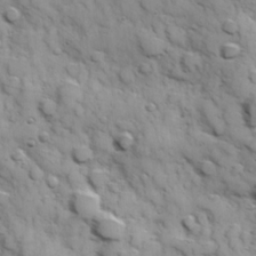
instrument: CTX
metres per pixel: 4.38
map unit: Hve
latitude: 24.3467
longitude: 147.2187
